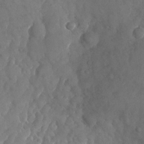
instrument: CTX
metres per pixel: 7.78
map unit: Nhu
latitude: -26.7463
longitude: -70.5357
